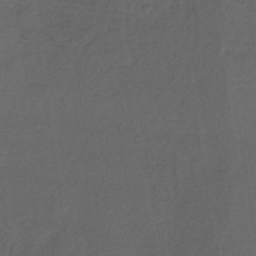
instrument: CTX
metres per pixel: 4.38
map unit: lHb
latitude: -39.1431
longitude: 69.1431
